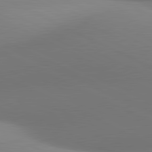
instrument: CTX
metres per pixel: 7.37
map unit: lApd
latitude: 81.0458
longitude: 131.5021
